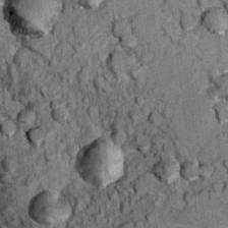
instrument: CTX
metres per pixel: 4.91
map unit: Ht
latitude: 11.8583
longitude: -38.2711
